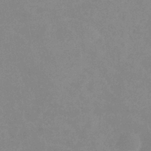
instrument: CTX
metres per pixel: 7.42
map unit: eHb
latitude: -36.0094
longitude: 73.4832
